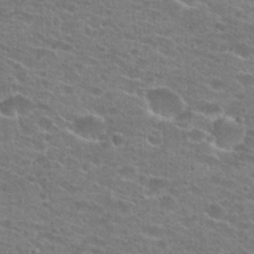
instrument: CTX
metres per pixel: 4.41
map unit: Hto
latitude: 22.7624
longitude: -43.6694
